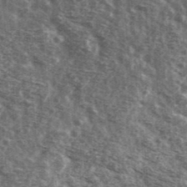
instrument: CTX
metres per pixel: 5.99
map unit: Ave
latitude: 42.0255
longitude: -106.7246
